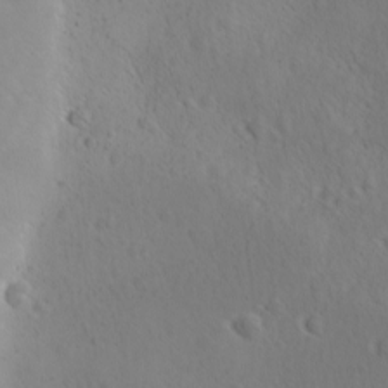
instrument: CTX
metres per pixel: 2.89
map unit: Ave
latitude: -9.0486
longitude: -121.5560
